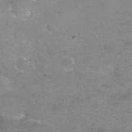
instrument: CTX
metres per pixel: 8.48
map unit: Nhu
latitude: 24.7624
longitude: -53.5938
